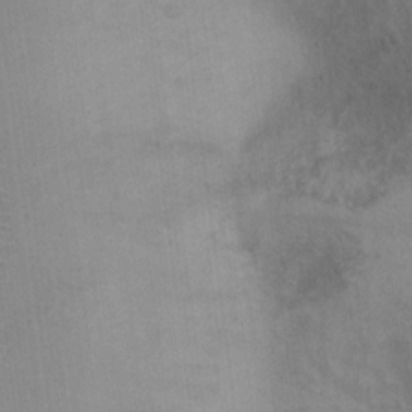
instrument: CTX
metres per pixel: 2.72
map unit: Ht
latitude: 7.8583
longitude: -37.6694
